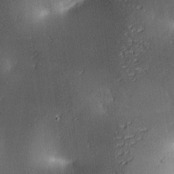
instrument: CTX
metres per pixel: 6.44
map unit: lAa
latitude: 3.9717
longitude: -116.5546
